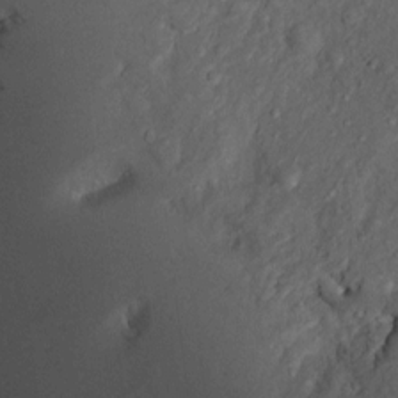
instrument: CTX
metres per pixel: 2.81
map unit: Htu
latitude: -6.7274
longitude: 158.1984
